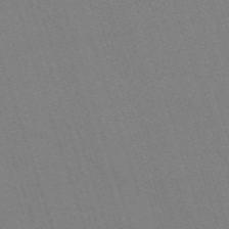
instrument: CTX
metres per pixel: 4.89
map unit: eHh
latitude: -63.3509
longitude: 50.8786
